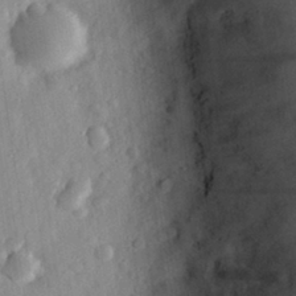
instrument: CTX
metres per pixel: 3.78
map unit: eHh
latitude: 29.8961
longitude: -74.6679
